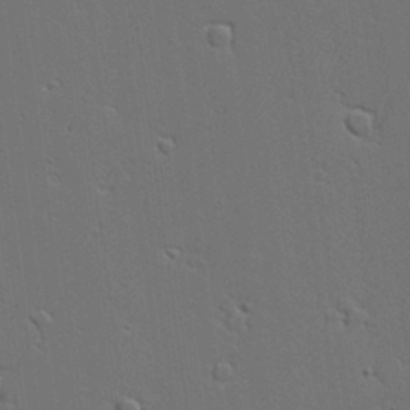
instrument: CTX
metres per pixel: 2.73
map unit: Aa
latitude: 18.7246
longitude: -126.4790
